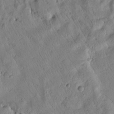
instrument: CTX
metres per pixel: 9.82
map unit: Htu
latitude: 2.8380
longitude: 178.4818
